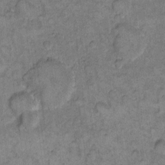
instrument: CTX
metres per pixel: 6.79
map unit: eHh
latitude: 11.6316
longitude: -63.8017
